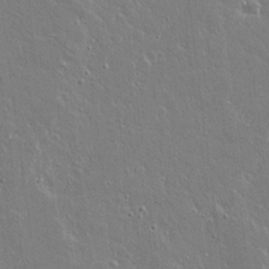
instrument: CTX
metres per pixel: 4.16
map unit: lAvf
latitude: 14.3657
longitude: -127.9528
